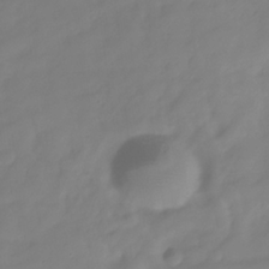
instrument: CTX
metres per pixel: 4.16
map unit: Hve
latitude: -31.6911
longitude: 89.9178
